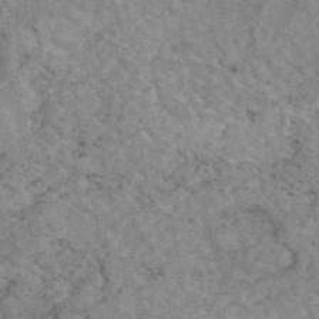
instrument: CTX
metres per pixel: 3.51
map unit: eAb
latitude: 48.0255
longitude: 116.0094
